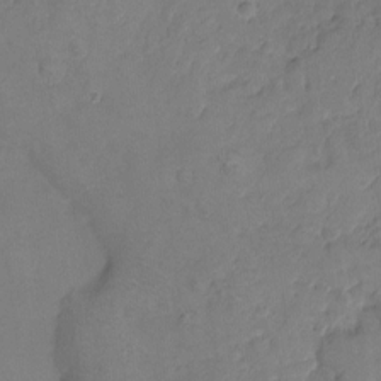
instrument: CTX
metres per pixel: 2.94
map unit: Nhu
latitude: -15.8423
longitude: -53.2348
